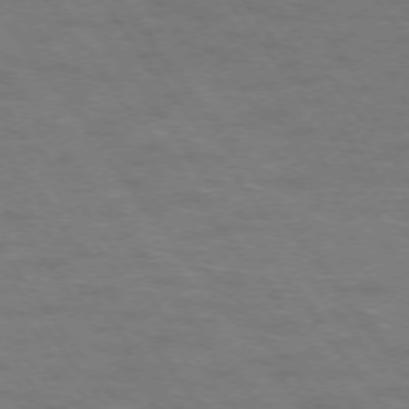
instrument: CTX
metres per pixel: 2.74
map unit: Ap
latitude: -75.0298
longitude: -70.4412
